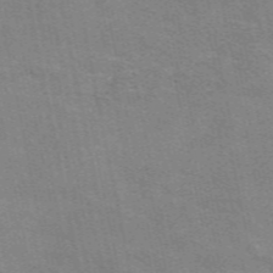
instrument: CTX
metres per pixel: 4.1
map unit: eAb
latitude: 50.9891
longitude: 108.4629
